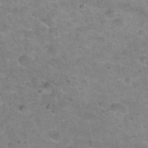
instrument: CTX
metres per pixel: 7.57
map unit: Hto
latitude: 21.2159
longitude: -49.5371
